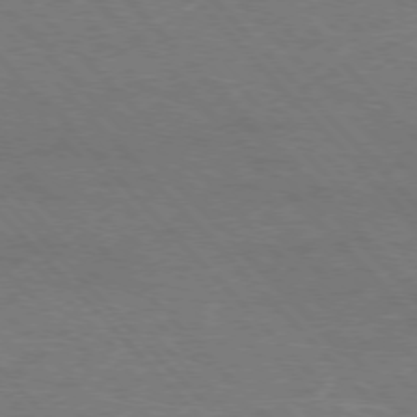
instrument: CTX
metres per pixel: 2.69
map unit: Hpe
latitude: -76.8975
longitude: -12.4979
